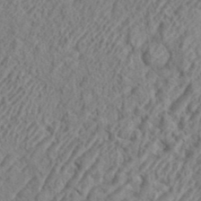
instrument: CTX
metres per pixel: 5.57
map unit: eHh
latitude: 36.7624
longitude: -137.5560
